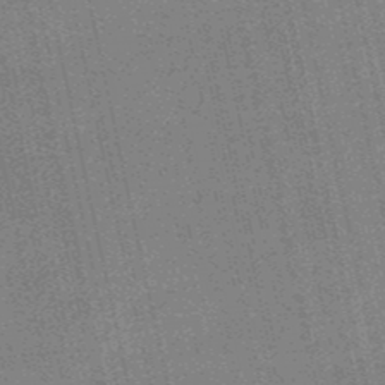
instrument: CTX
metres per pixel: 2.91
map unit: HNb
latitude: -51.4265
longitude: -51.1592
